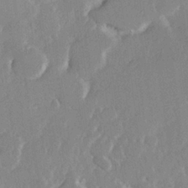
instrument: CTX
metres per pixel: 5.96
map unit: Hve
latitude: 23.8394
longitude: 145.3132
